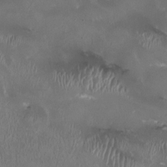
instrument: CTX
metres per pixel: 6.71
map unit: HNhu
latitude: 0.3656
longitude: -3.1781
